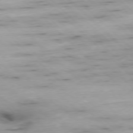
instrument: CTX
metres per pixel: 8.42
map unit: Ap
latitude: -77.7100
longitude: -90.7813
